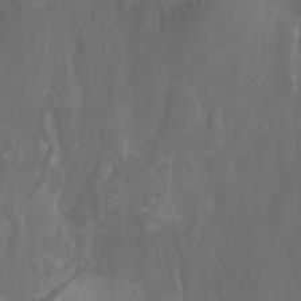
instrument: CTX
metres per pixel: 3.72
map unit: Ht
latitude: -3.2942
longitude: -18.1200
